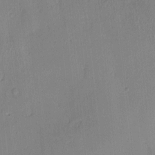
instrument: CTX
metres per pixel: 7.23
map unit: Hve
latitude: -9.7855
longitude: 175.3698
